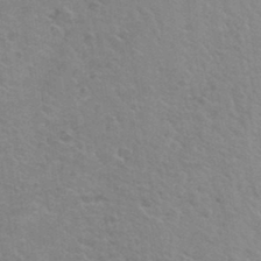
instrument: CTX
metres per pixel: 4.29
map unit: Hto
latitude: 35.1970
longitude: -50.4979
